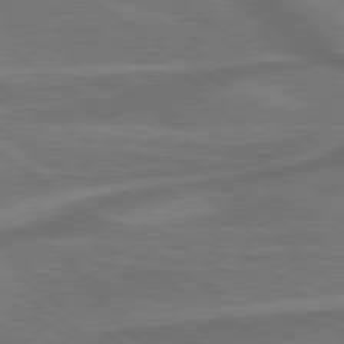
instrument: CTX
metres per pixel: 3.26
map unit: lApd
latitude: 79.6505
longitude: 177.8045
